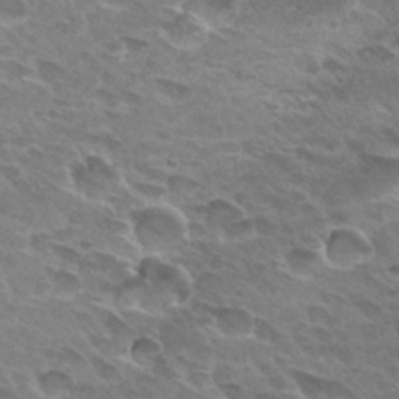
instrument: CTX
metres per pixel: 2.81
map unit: Hto
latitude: 29.3670
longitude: -42.3845
